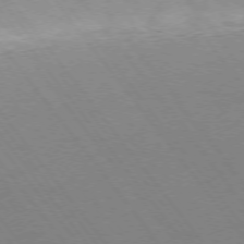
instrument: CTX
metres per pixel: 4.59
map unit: Ap
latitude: -75.6911
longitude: -64.7624
